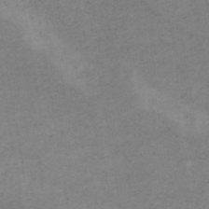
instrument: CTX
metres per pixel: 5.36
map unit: eAb
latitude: 45.1025
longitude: 122.4062
